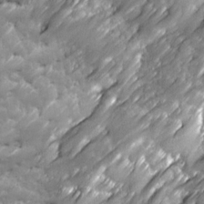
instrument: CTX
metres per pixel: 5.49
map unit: Ave
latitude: 16.6113
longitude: -135.6316
